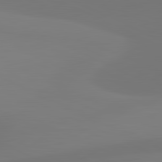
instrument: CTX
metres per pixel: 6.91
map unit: lApd
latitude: 81.7261
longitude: 129.4077
